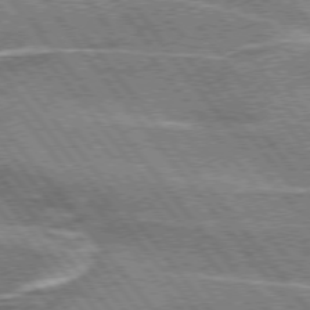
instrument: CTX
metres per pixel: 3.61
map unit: lApd
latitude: 75.3482
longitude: -66.0444
